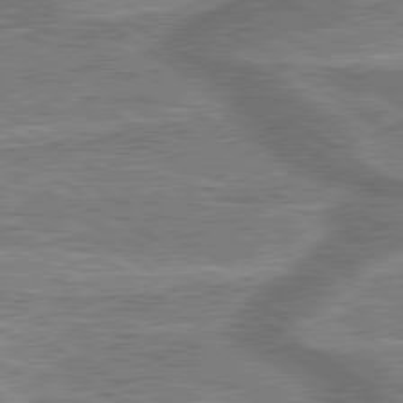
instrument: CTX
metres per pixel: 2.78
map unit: lApd
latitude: 79.8961
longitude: 174.7085
